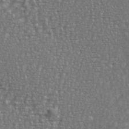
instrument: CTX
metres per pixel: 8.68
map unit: eHh
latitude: 35.8016
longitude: -133.8583
